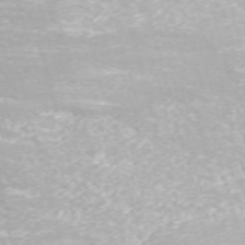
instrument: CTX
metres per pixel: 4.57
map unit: ANa
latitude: 41.8205
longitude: 33.7289
